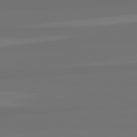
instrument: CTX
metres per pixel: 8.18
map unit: lApd
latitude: 82.3656
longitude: -177.8394
